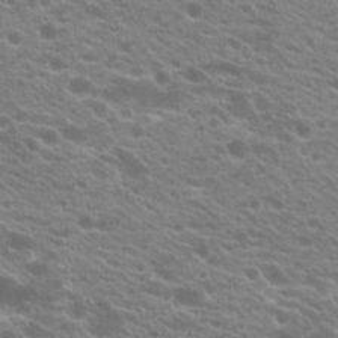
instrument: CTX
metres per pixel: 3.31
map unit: Hto
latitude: 20.8191
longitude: -38.0444
